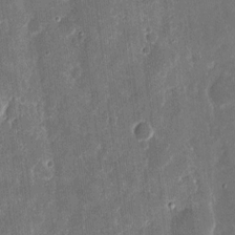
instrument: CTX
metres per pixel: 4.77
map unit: eHh
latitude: 11.5560
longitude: -72.7058
